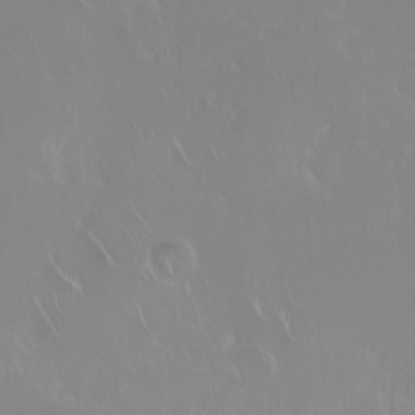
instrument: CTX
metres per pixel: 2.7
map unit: eHh
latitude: 1.4048
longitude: -54.7624
